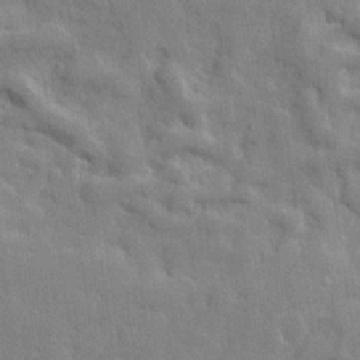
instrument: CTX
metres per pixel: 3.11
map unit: lHvf
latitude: 24.1388
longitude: 142.4062
